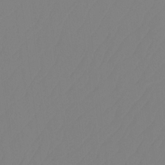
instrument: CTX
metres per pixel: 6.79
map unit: Ht
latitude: -14.3118
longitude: -50.2711
